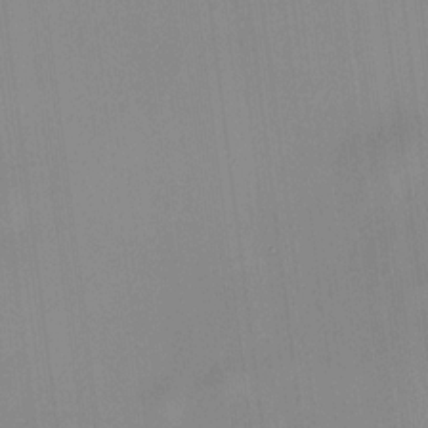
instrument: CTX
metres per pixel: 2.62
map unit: HNhu
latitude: 11.4238
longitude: 10.5385
